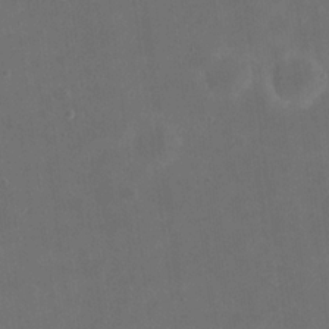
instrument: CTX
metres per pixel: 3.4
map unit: eHh
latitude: 19.9528
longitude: -65.9906
